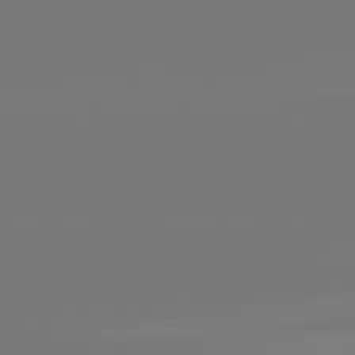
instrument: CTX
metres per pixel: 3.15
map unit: lApd
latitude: 82.5356
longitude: 155.4455
